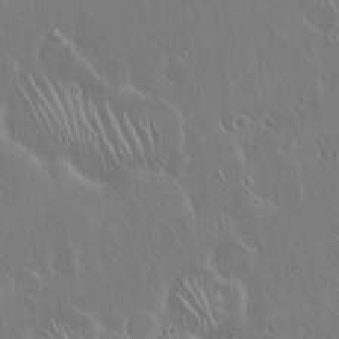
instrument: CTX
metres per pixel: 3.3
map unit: Hto
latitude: 17.6505
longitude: -56.8380
